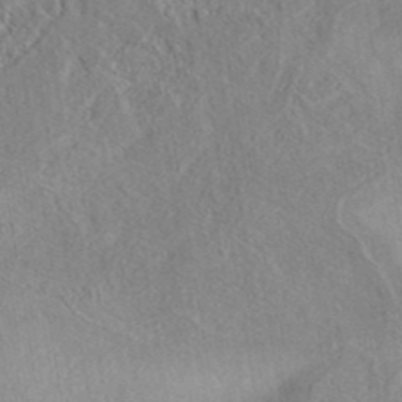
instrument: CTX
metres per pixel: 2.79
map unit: eAb
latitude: 40.5356
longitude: 104.5762
